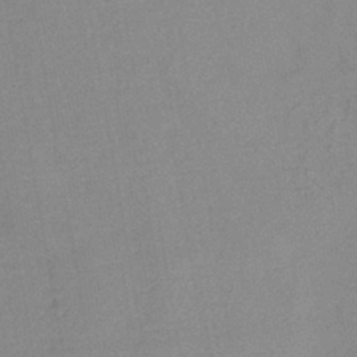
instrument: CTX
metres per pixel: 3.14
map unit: lHb
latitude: -41.5021
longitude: 73.5021
